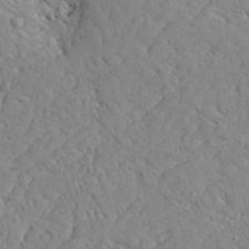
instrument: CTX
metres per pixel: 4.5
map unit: Aa
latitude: 27.0648
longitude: -128.4412
